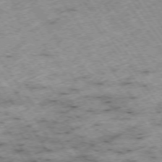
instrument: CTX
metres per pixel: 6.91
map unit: Hpe
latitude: -74.4440
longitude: 3.8611
